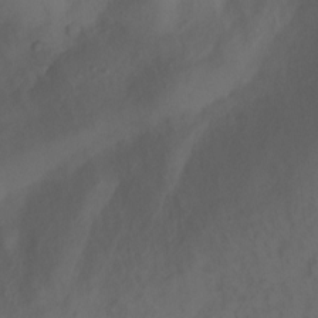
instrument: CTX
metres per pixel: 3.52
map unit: Ht
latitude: 1.6127
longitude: -35.4615
